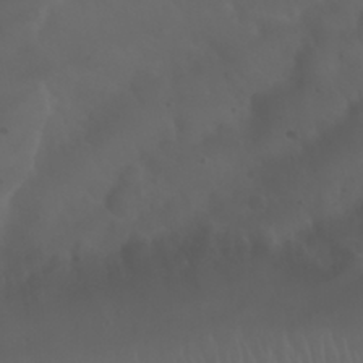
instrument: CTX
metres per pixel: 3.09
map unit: Nhu
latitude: 23.1592
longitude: -65.2159
